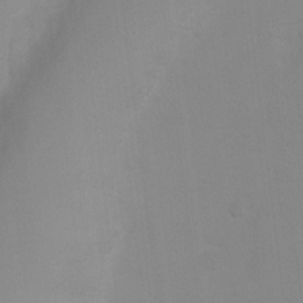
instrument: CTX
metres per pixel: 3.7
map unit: Ht
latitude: 2.4979
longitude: -23.1403
